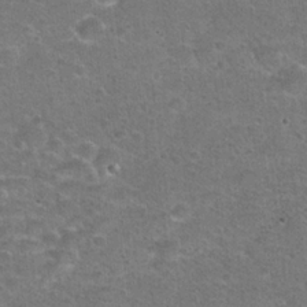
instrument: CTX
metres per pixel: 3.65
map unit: Hto
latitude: 23.0269
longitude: -49.5560
